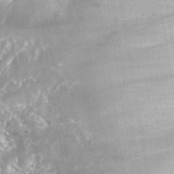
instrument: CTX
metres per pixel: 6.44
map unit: Hto
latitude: 35.9528
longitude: -46.3657
